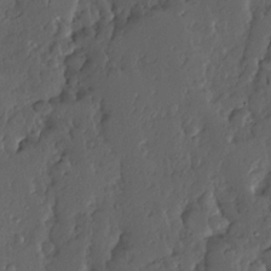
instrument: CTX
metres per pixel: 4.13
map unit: Ave
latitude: 13.8206
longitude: -136.1200
